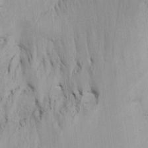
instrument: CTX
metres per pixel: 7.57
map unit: Aa
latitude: 18.2522
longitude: -142.3845
